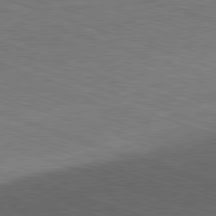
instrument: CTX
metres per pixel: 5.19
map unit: Ap
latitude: -81.6533
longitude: -73.2159
